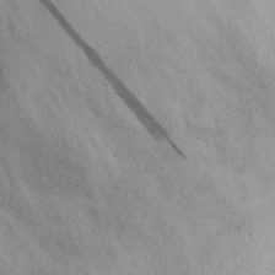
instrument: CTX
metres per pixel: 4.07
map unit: eHh
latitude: 30.3279
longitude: -71.6694
